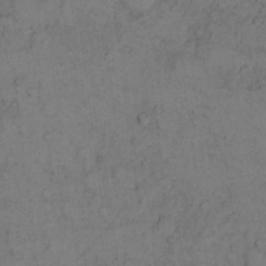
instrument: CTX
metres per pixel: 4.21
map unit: Hto
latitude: 8.8002
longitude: -58.8758
